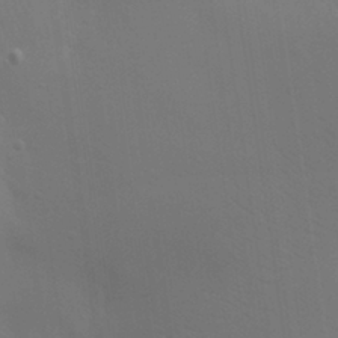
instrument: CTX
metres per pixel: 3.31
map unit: Aa
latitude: 30.1011
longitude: -144.7624
